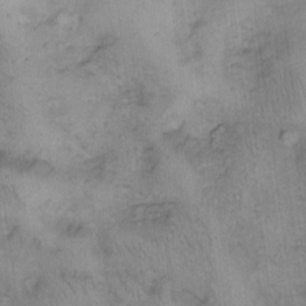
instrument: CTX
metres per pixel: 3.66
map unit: eHh
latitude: 14.8002
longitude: -64.3656
